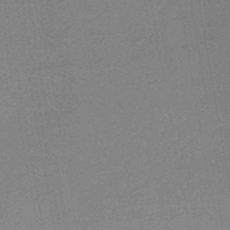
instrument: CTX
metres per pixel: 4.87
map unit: HNb
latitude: -47.5966
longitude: -39.8394
